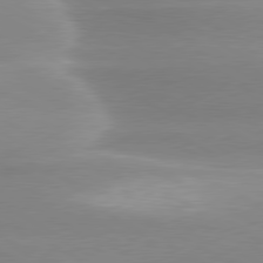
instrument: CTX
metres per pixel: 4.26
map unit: lApd
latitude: 79.7639
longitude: -115.2536
